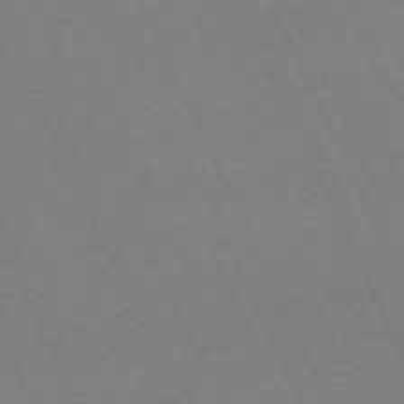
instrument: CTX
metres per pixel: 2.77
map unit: Hpe
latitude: -71.3132
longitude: 12.6330
